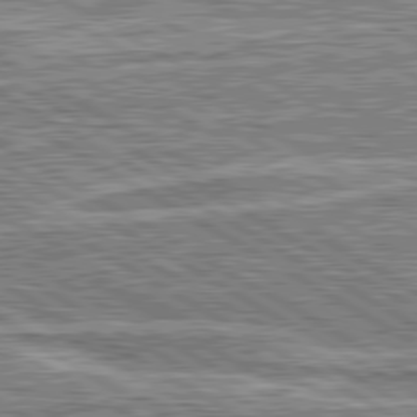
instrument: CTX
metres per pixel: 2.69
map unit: lApd
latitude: 80.7057
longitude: 172.4251
